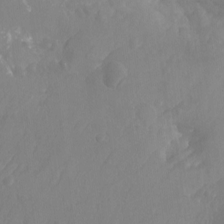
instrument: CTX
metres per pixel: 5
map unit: Aa
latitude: -12.8030
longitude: -67.4804
